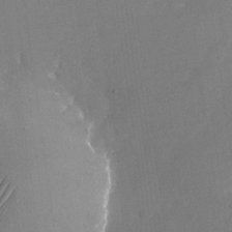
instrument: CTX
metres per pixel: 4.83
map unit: Nhu
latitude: -24.1984
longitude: -70.8002
